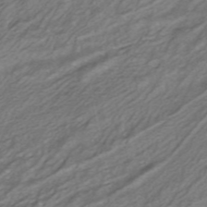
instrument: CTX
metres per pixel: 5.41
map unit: ANa
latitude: -40.8786
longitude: 103.2754
